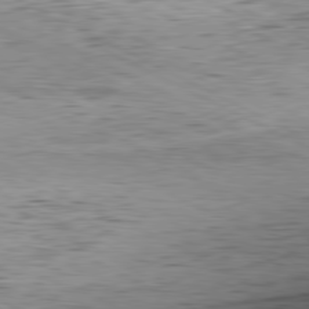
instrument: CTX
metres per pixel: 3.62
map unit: Hpe
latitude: -81.1053
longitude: 11.3510
